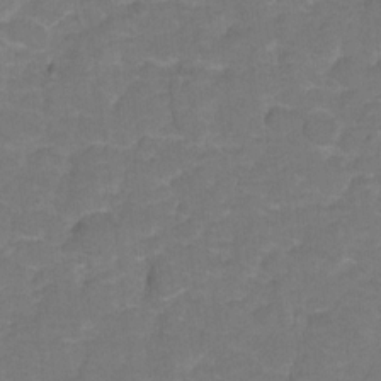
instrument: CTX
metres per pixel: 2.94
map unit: Hto
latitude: 5.2159
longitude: -31.3293
